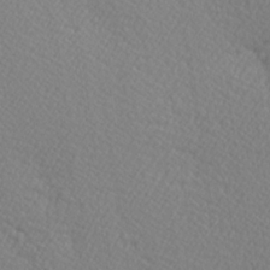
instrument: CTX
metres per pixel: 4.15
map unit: Hve
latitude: 3.1781
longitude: -124.3089
